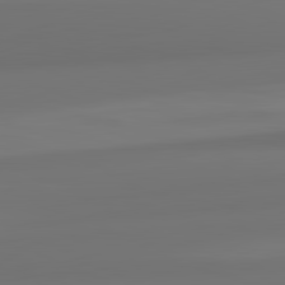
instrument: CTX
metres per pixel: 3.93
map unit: lApd
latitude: 82.1199
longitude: -173.0080
